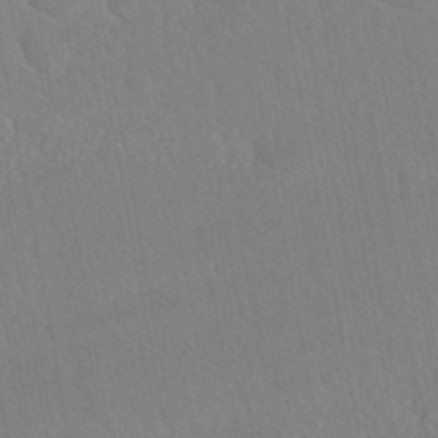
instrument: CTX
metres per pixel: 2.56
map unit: ANa
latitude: -45.0109
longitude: 104.4062
